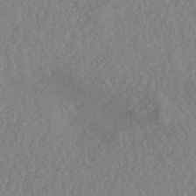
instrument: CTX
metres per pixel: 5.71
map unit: eHh
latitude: -42.7463
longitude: 117.9178
